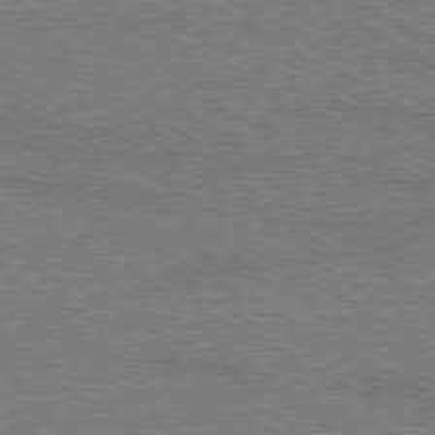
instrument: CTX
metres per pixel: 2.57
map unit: Ap
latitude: -79.5021
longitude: -82.4790
